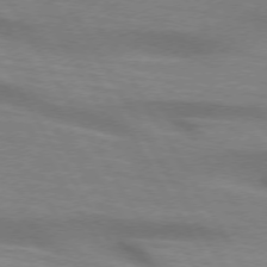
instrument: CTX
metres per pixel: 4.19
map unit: lApd
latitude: 73.7828
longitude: -52.7058
